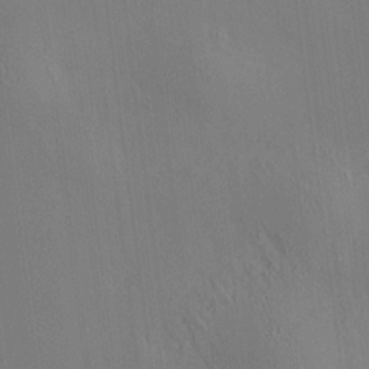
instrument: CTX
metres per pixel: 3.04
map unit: HNhu
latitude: 7.2726
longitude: 14.9731
